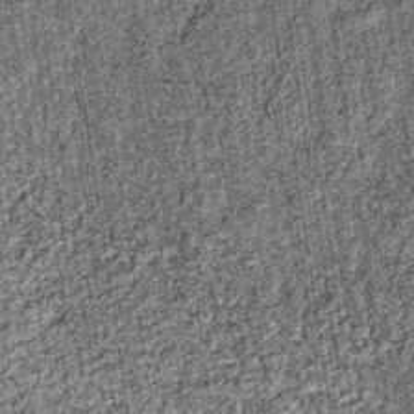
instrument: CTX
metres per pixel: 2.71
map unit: lHb
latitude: -36.0472
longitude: 67.0865
